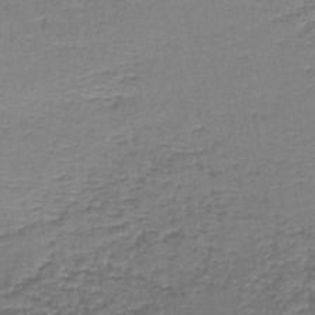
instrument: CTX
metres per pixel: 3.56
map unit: lHb
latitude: -43.2564
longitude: 58.5951
